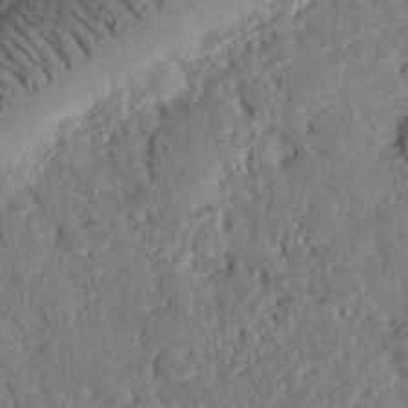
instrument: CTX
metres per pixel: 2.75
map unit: eHh
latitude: 25.9906
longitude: -80.9892
